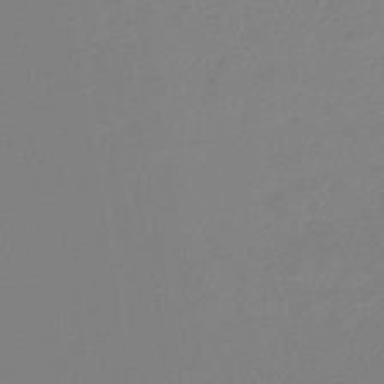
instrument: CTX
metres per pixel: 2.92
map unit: lHb
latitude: -44.5385
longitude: 66.3495
